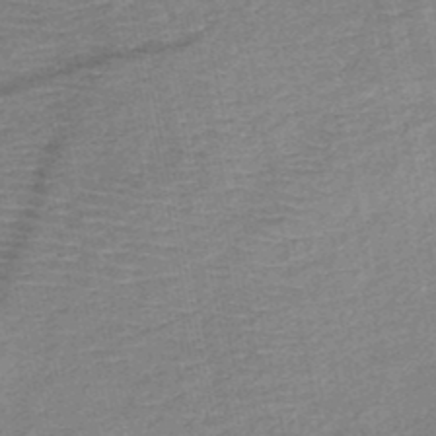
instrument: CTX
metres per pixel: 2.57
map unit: HNb
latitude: -49.7289
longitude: -42.4223
